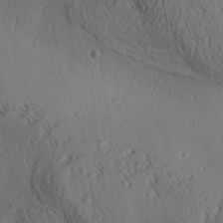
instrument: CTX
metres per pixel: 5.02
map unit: Aa
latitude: 30.4034
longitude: -140.4412
